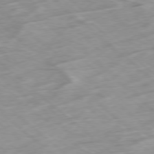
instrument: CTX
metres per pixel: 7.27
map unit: Hpe
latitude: -78.5951
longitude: -15.8584
